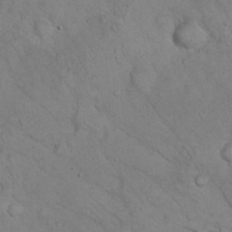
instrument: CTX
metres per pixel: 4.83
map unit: eHh
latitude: 22.0444
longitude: -58.8947
